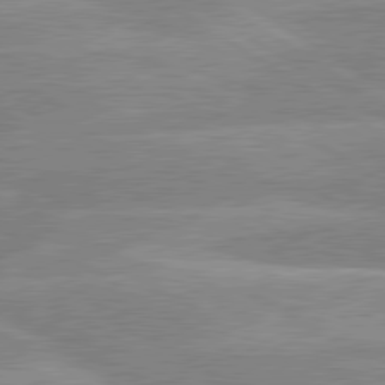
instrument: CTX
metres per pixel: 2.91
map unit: lApd
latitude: 80.1011
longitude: -122.3845
